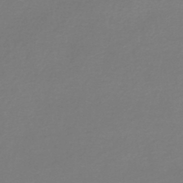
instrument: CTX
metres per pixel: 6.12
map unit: lHb
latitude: -45.0298
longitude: 76.4629
